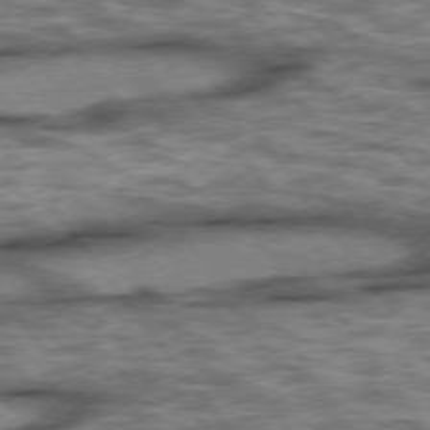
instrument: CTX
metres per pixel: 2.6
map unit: lApd
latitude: 75.6316
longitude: -48.2522
